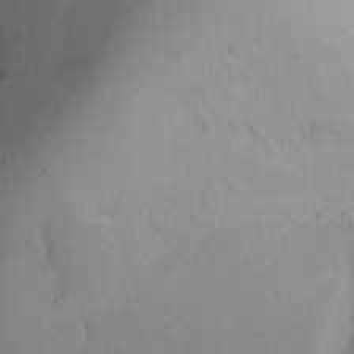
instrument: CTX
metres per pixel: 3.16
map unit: eHh
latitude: 23.7450
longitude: -66.5923
